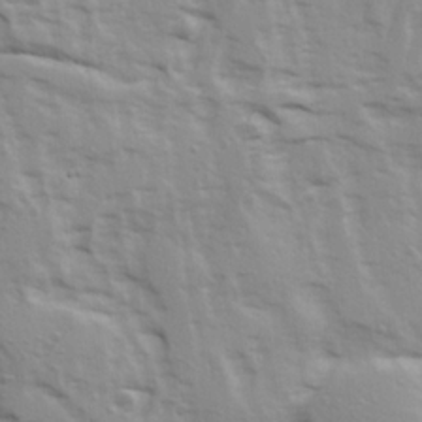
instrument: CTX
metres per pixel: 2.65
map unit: Ave
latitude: 22.7435
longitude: -132.7435
